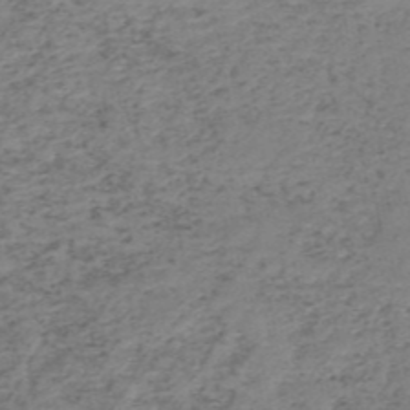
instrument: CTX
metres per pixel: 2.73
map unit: HNb
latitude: -51.7100
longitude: -52.8002
